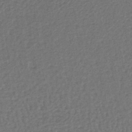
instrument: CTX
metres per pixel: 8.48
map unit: lHb
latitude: -38.3495
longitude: 59.8989
